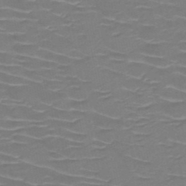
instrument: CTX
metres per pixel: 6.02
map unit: HNb
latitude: -50.0283
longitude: -47.2348
